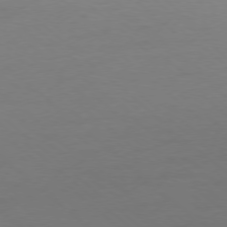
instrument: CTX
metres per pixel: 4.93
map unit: Ap
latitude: -78.2928
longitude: -69.8206
